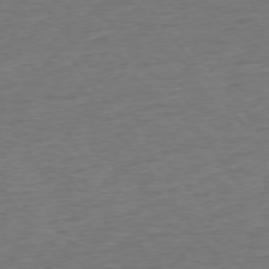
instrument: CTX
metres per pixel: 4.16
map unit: Ap
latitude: -75.4077
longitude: -89.3293
